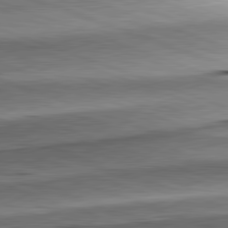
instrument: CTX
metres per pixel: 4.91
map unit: lApd
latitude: 81.7639
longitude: -151.6882
